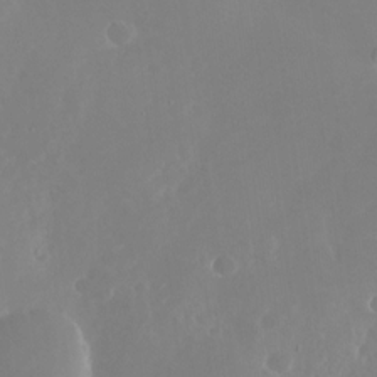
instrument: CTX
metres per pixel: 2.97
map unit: Nhu
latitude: -26.1227
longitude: -72.2145
